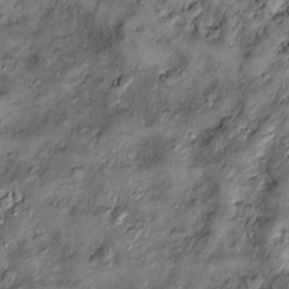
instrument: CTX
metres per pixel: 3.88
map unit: Htu
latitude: -6.4440
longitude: 159.7100
